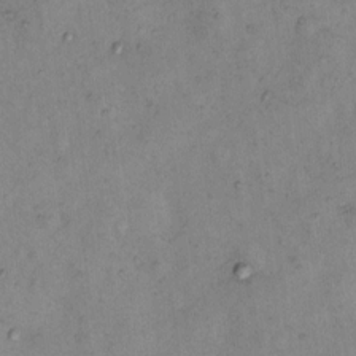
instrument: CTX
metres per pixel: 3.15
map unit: eHh
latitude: 10.3656
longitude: -62.3279
